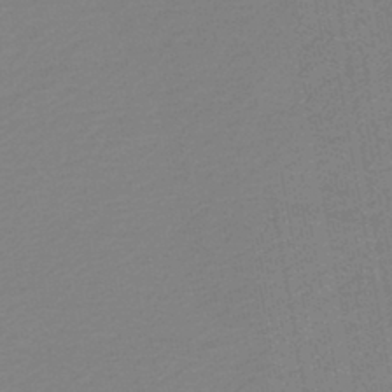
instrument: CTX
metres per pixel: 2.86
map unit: lHb
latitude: -45.8233
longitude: 69.2942
